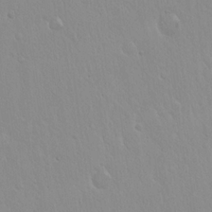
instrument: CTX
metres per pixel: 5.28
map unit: Hto
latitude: 17.3104
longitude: -57.9150
